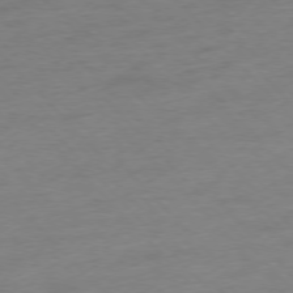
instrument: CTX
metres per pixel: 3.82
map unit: Hpe
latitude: -77.1620
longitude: -14.7436
